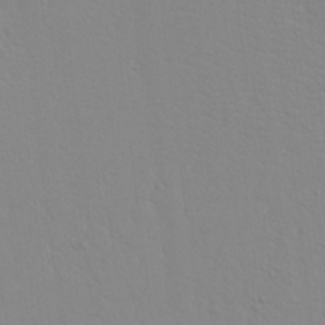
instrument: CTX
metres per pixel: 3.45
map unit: Aa
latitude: 17.8017
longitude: -142.1200
